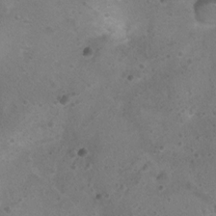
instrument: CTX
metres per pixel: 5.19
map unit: Nhu
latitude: 3.1781
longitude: -24.9891
